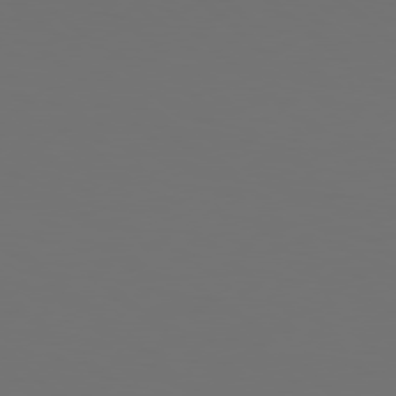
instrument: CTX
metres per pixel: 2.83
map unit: Hpe
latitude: 78.3279
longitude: -174.1200
